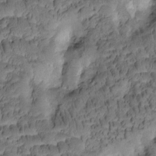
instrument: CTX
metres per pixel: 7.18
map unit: Htu
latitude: -3.9178
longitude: 173.3132
